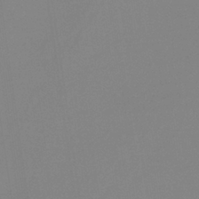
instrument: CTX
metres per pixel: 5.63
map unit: HNb
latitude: -36.3684
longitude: 54.7463
